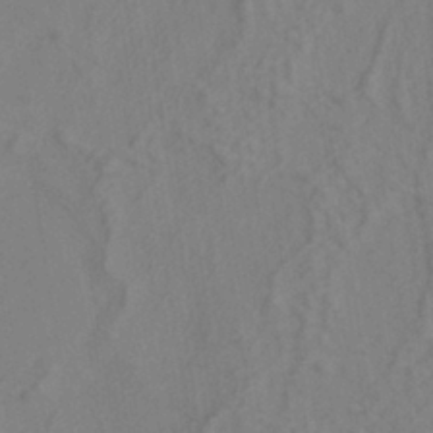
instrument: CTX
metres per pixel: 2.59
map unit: ANa
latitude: -38.6141
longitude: 95.7855
